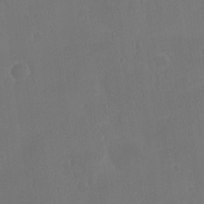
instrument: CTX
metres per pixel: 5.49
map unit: eHh
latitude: -7.8233
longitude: -69.2537
